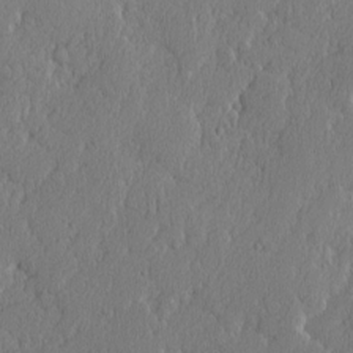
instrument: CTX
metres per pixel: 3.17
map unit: lAvf
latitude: -8.2928
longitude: -112.4034
